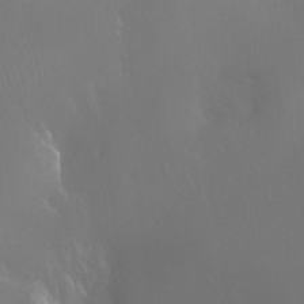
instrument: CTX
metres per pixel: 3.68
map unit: Ht
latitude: -11.3510
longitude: -44.9513
